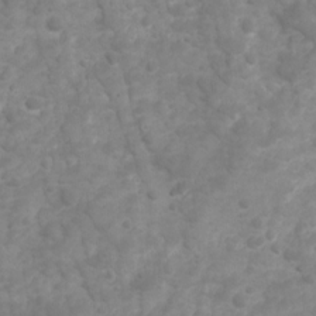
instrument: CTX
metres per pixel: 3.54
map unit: Ave
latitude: 16.8002
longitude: -132.5357
